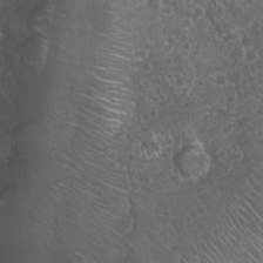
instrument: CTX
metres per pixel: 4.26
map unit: Nhu
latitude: 7.5938
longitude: -21.9906
